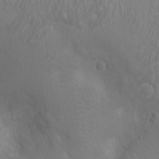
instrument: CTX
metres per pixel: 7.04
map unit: Ht
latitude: -2.8974
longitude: -16.4034
